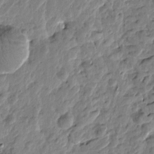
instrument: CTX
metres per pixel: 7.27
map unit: Htu
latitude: -1.5399
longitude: -179.1026
